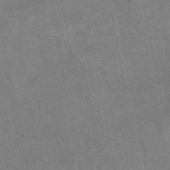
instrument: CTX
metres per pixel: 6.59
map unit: eAb
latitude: 48.6490
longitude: 114.1417
